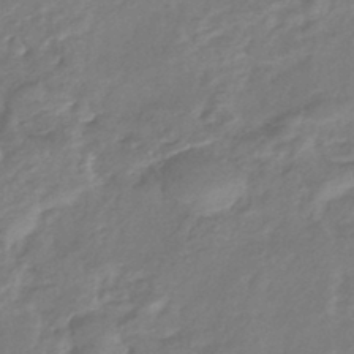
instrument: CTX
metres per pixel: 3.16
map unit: lHb
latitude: -41.0297
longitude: 79.1053
